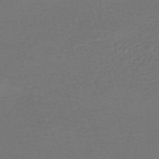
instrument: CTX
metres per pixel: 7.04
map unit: HNhu
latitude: -47.5966
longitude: 96.9731
